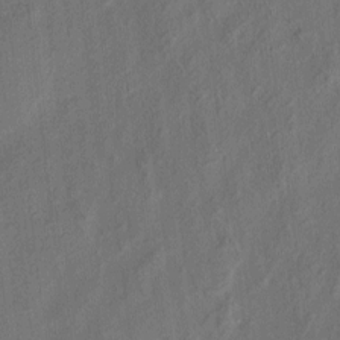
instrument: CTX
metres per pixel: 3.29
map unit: eHh
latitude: 5.7072
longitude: -77.1214
